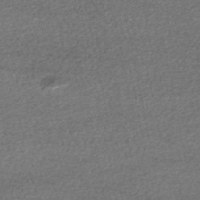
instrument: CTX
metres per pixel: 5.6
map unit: HNhu
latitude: -48.1795
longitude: 103.1053
